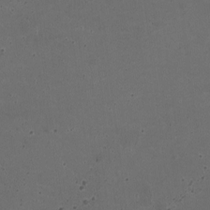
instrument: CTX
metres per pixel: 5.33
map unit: HNhu
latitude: -2.6140
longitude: -3.0458
